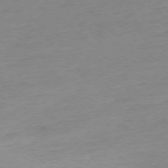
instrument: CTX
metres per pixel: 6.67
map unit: Ap
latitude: -76.7841
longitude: -63.0270
